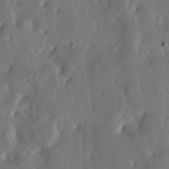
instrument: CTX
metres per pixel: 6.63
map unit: lAa
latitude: -6.9730
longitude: -124.1011
